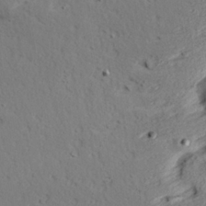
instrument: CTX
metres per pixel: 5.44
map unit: Hve
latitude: 23.8016
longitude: -97.9717
